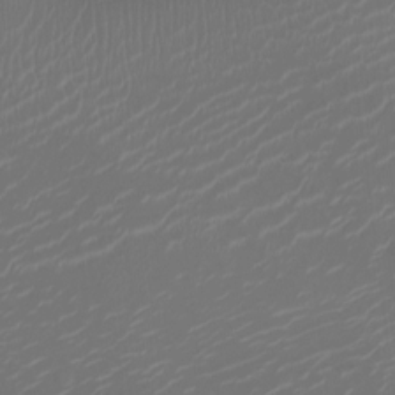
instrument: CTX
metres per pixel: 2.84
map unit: Ht
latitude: -10.0094
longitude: -19.6694
